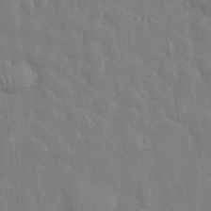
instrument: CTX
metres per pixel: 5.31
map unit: eHh
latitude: 35.6127
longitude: -61.4237
